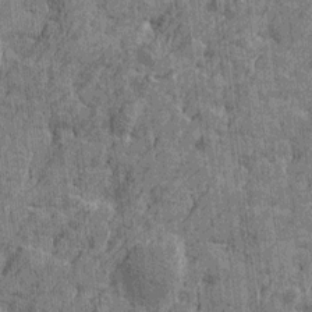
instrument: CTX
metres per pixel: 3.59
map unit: Htu
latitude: -5.5966
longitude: -179.1970
